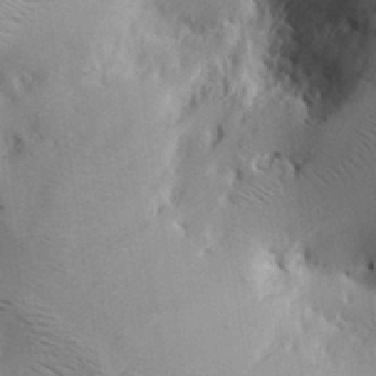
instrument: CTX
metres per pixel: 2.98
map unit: lAa
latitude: 18.9136
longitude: -140.0444
